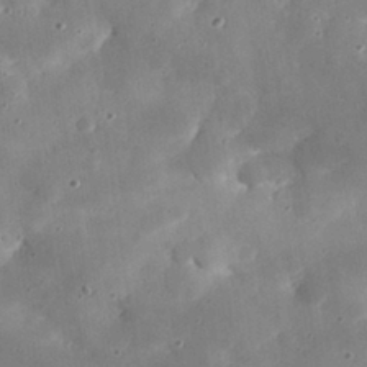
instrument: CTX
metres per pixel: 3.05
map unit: eHh
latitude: 29.3481
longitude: -73.7072
